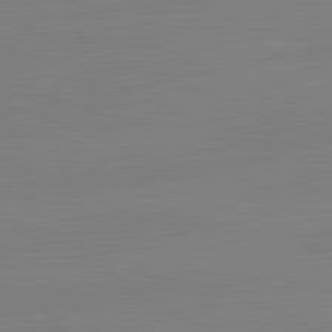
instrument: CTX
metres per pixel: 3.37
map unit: lApd
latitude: 82.1388
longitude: -157.6504
